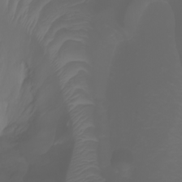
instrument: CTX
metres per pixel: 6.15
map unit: Ht
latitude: -2.6707
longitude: -61.4993
